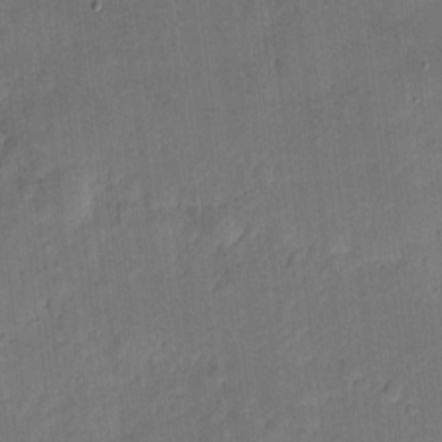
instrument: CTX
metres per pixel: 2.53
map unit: eHh
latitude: 4.4034
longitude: -73.1593
